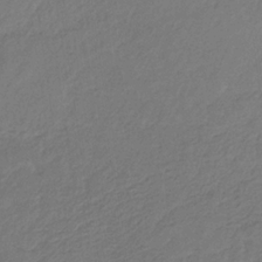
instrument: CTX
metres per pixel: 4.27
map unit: eHb
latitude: -29.7667
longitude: 66.6140
